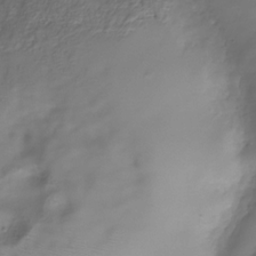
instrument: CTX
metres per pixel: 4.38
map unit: Hve
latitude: -30.7841
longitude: 93.9367
